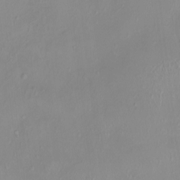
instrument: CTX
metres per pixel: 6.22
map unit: HNhu
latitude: 3.9339
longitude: 7.5777
